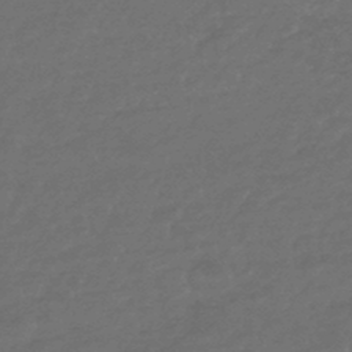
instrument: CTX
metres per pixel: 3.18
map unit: HNhu
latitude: -45.9178
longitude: 93.6722
